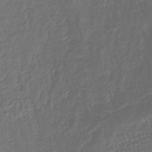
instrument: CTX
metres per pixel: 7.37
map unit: lHb
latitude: -36.5951
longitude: 70.0472
